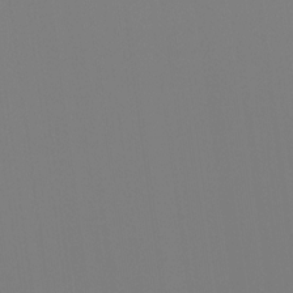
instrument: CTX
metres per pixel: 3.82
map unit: Ht
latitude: -16.3496
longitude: -48.3656
